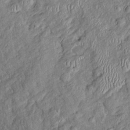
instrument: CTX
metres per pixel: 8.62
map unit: Htu
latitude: -5.6910
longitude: 155.2187
